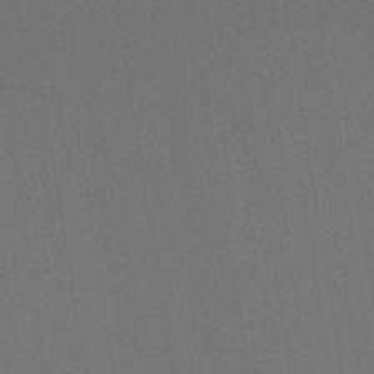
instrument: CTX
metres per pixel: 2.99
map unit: lHb
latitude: -43.3320
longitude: 74.7841
